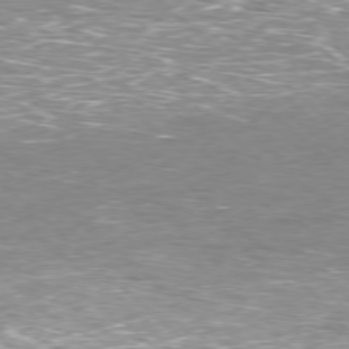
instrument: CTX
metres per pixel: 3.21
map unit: Hpe
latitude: -77.8989
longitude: 15.6911
